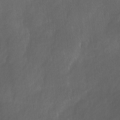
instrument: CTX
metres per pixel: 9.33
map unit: Ave
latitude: -0.5385
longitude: -113.4615
